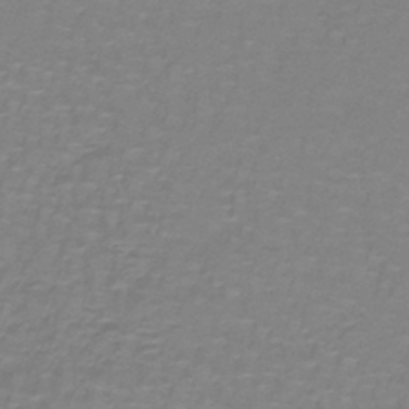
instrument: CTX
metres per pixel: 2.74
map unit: lHb
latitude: -41.6911
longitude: 56.3684
